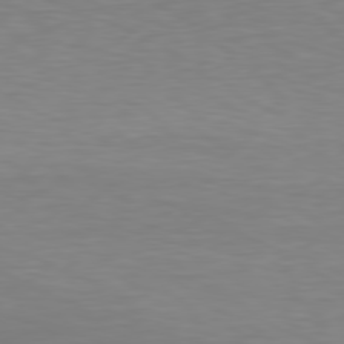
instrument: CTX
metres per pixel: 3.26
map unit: Hpe
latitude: 78.5924
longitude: -121.3104
